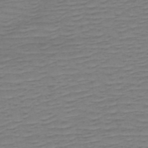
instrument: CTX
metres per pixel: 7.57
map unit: HNb
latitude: -53.8800
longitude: -44.2144
